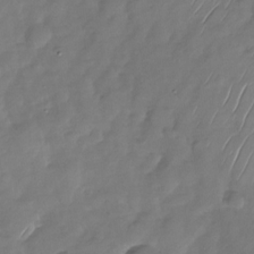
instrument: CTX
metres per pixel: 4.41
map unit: Nhu
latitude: -29.0864
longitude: -58.6868
